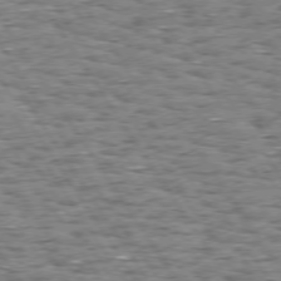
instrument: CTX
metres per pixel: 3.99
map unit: Hpe
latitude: 73.8773
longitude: -133.9906
